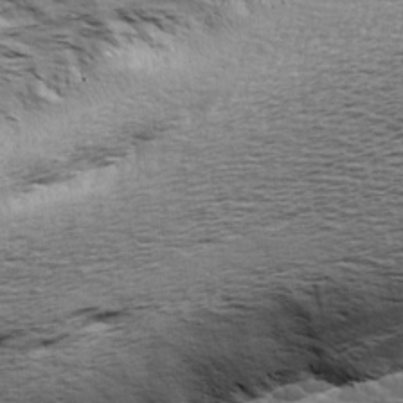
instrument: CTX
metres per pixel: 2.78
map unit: Ave
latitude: 14.9325
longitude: -104.5168
